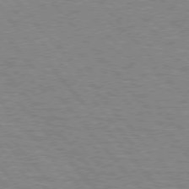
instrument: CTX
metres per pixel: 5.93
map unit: lApd
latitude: 75.7639
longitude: -75.3293
